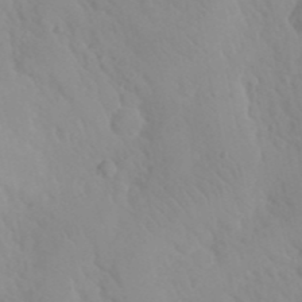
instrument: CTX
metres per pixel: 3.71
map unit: eHh
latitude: 24.8002
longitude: -66.4979
